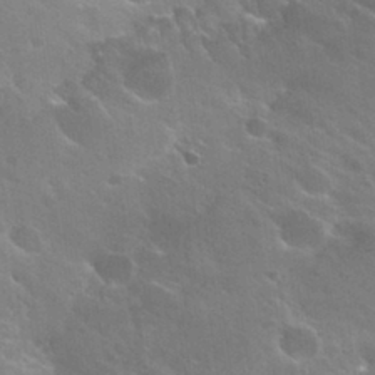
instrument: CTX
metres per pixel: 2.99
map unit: Hto
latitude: 29.9528
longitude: -43.4427
